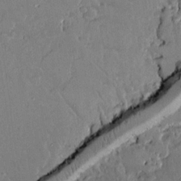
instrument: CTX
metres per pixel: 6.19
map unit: lAvf
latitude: 14.5924
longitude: -127.6127
